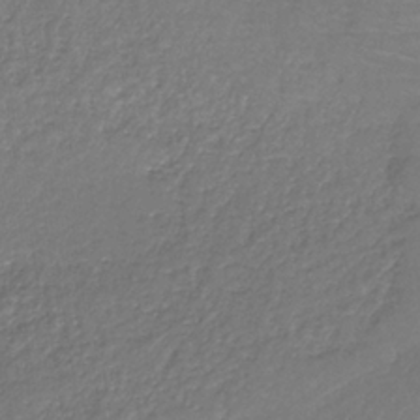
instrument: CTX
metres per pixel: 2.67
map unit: HNb
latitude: -34.5763
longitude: 56.1606
